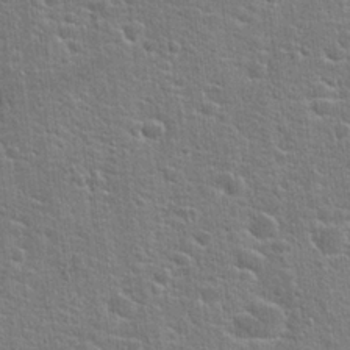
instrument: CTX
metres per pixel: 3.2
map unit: Hto
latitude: 21.9339
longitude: -44.2144
